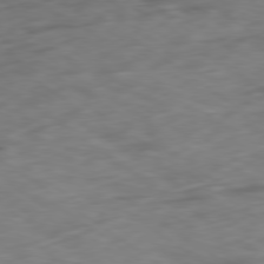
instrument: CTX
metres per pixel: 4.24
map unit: Ap
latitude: -79.6910
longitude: -73.0837
